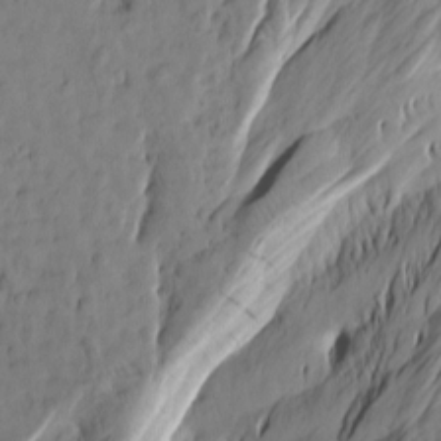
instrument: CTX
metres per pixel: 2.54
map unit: Htu
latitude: -1.8423
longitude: -175.0647
